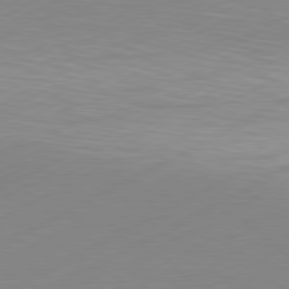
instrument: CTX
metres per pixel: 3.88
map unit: Hpe
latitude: -81.6722
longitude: 13.8045
